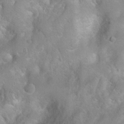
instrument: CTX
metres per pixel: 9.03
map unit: Ht
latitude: 3.7638
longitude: -27.1970
